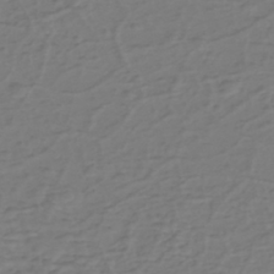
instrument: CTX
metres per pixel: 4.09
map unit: eHh
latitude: -39.7856
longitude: -27.5182
